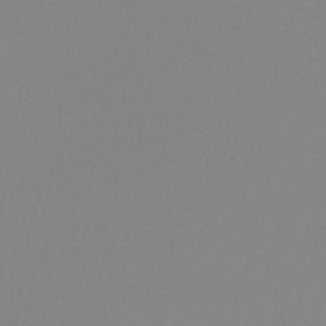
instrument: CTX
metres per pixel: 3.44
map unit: lHb
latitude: -44.8786
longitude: 56.1039
